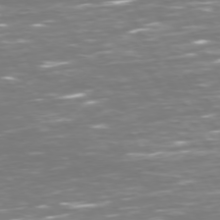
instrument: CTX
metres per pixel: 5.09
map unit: Hpe
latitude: 72.7813
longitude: -125.9528
